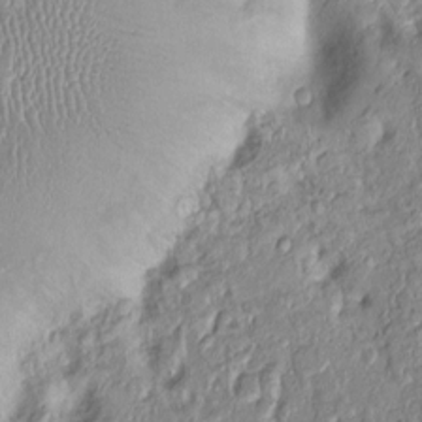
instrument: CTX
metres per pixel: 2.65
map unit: Ht
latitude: -0.3118
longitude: -13.7639
